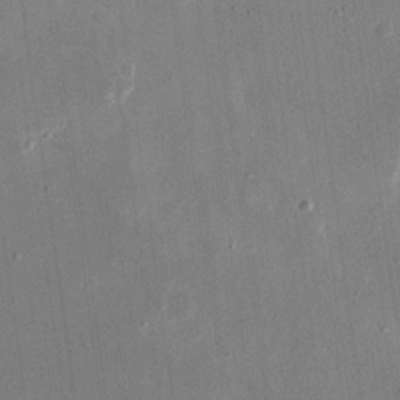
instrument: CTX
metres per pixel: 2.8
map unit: eHh
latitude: 18.7435
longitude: -70.1389
